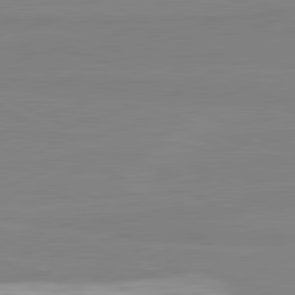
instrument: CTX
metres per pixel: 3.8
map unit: lApd
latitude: 81.5749
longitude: 167.4454
